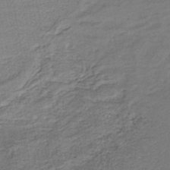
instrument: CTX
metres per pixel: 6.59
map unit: HNb
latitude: -41.8611
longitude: 51.1053
